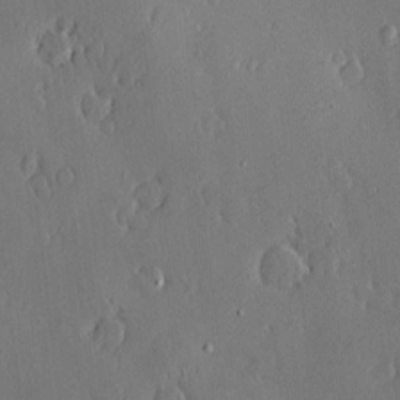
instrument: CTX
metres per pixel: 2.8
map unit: Nve
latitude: -7.7288
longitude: 173.4454
